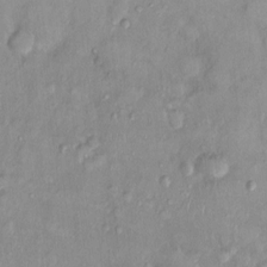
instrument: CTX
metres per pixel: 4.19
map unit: Nhu
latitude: 1.4426
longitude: -14.4223
